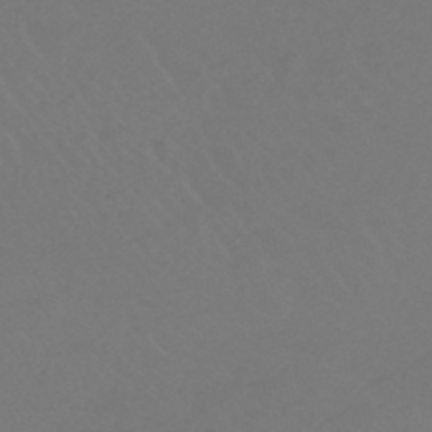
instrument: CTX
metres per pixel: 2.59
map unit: lHb
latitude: -44.9731
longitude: 69.1809
